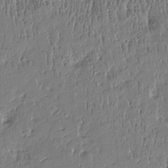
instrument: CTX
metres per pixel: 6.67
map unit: Htu
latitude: -4.4251
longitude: 175.7288
